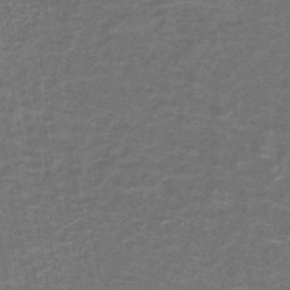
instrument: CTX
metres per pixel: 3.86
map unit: lHb
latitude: -43.7666
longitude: 54.7085
